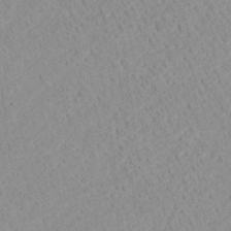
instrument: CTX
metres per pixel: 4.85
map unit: Ave
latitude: 18.8569
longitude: -140.4601
